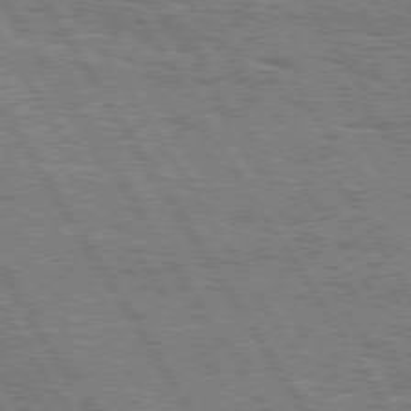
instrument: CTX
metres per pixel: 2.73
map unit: Hpe
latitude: 75.4426
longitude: -154.6490
